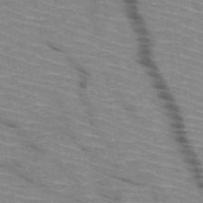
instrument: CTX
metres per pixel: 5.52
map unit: HNb
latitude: -47.5588
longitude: -45.2726
